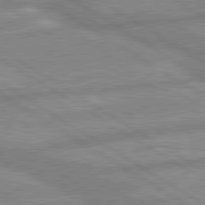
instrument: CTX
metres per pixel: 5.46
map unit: lApd
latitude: 80.0633
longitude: -170.3278
